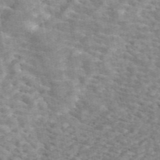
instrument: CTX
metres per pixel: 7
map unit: ANa
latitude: 45.3670
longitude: 30.2739
